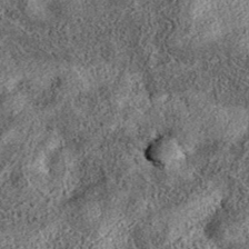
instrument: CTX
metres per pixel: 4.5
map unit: eAb
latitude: 36.9136
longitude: 107.1242
